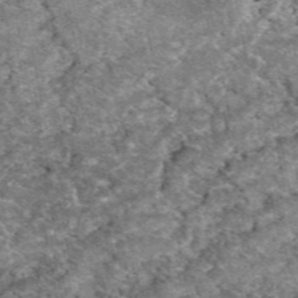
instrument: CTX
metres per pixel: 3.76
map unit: eAb
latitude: 49.4615
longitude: 109.7855
